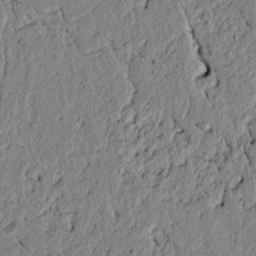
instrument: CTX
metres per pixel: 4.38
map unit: lAvf
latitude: 6.8947
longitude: 163.9745
